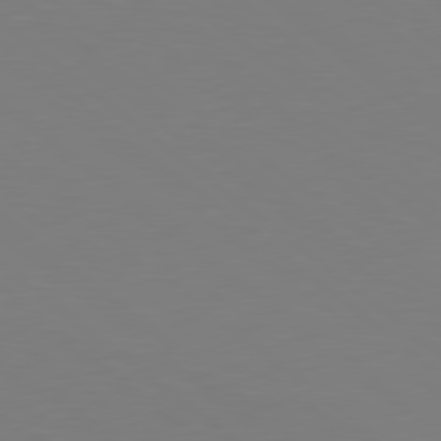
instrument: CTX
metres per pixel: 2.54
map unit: Hpe
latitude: 78.8758
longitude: -165.9339
